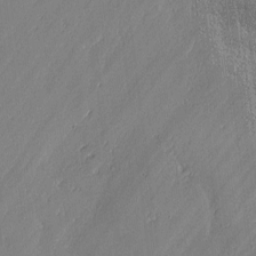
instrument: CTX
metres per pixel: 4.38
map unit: lAvf
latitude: -0.5952
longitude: -106.6113
